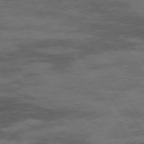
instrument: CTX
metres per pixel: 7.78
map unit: Hpe
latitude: 73.9906
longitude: -142.8002
